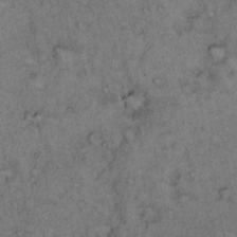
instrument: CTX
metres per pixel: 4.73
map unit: Hto
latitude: 12.2712
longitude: -58.4601
